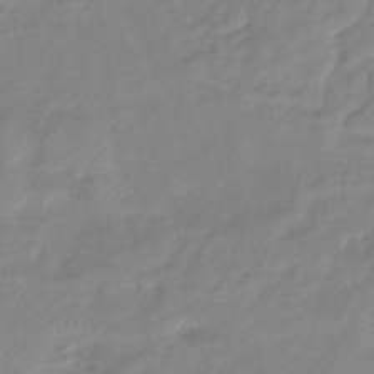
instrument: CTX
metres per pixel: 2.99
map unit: eHb
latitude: -40.8597
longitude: 81.0487
